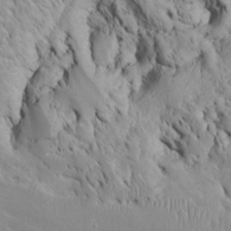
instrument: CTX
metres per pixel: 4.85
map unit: Htu
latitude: -4.5762
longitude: 152.2550
